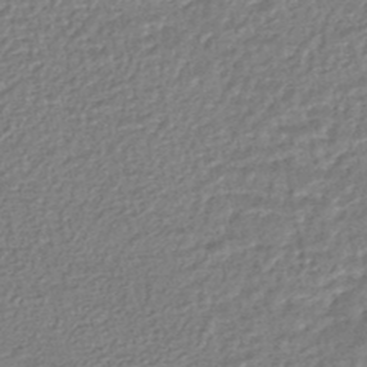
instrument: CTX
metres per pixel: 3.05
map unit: HNhu
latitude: -46.9164
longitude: 102.0661
